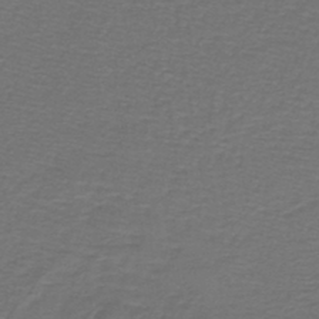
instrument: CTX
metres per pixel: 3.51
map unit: lHb
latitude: -43.8044
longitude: 56.8975
